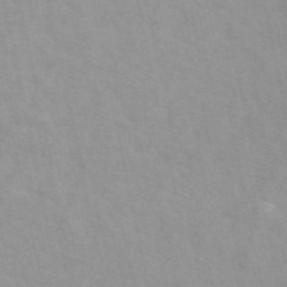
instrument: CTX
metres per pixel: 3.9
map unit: eAb
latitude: 50.4412
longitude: 111.4454
